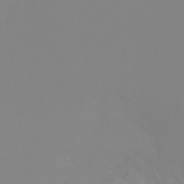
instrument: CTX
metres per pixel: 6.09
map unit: Ht
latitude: -9.4265
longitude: -45.8772
